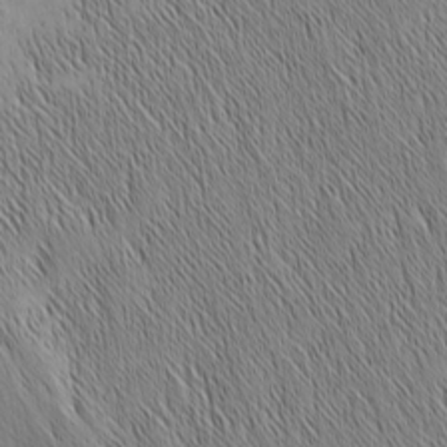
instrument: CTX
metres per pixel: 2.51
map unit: Nhu
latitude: -6.5007
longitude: -152.2712
